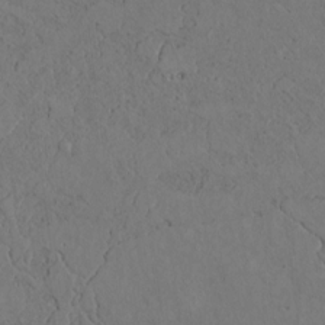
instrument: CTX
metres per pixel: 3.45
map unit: Htu
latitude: 2.5357
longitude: 148.2929
